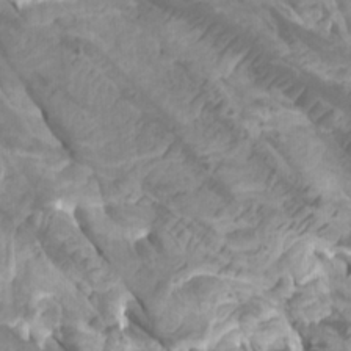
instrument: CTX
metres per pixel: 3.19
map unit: Htu
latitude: -6.2550
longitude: -76.1955
